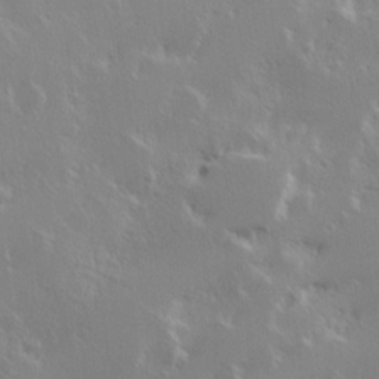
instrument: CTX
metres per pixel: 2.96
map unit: Hve
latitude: 23.8205
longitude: 145.7478
